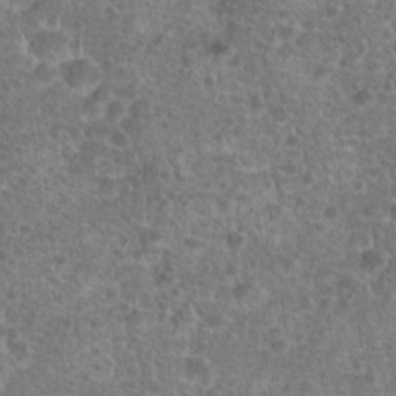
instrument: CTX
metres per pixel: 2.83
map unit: Hto
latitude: 18.4412
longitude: -41.8394
